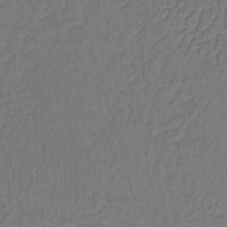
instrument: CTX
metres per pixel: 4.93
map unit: lHb
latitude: -35.5021
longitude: 65.2943
